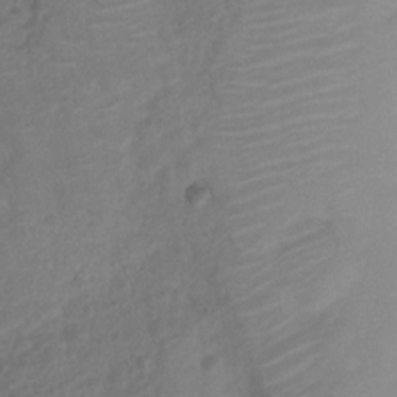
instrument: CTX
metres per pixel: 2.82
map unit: Nhu
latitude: 7.1025
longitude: -22.3089
